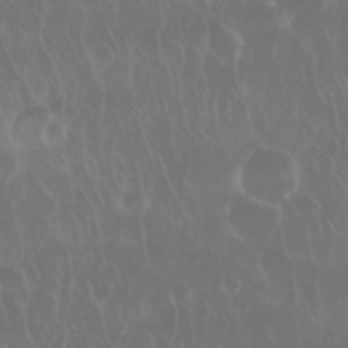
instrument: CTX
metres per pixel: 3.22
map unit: Nhu
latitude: 28.4601
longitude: -62.8569
